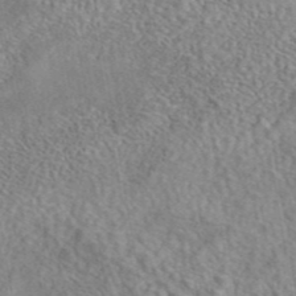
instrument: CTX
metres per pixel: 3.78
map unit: eAb
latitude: 42.1389
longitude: 109.8611
